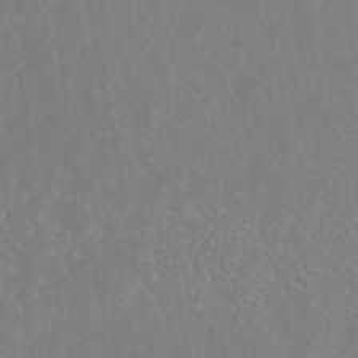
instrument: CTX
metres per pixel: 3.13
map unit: ANa
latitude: 45.3481
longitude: 28.3117
